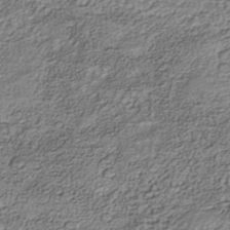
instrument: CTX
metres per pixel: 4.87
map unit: Nhe
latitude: -41.1809
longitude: -111.3482
